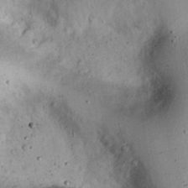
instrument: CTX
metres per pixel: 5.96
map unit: eHh
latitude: 22.7813
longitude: -67.7071
